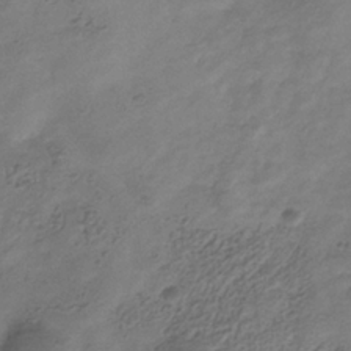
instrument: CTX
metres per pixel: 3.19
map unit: Hve
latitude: -35.3888
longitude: 89.3509
